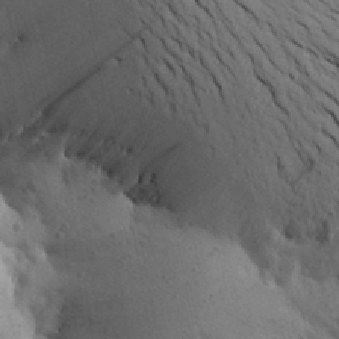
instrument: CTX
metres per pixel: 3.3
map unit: Aa
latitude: 25.5938
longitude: -148.6113
